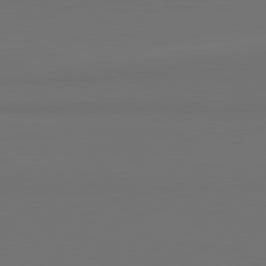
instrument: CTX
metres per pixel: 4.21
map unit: lApd
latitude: 81.2915
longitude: 153.4265
